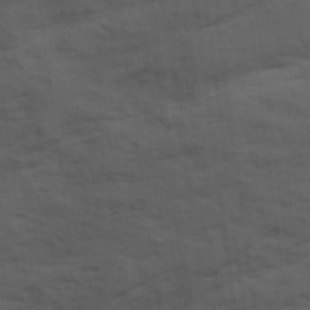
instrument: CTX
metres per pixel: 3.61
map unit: Ave
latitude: 18.2333
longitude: -129.1214
